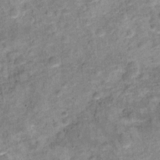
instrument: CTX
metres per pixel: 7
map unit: Ht
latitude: 10.1956
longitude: -39.1214
